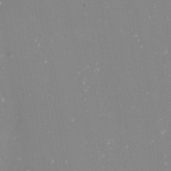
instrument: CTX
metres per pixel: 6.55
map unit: Nve
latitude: -17.5399
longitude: -59.5182
